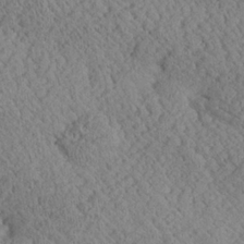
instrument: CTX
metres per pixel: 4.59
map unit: Ave
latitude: 24.3089
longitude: -134.6112
